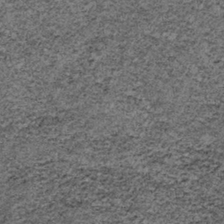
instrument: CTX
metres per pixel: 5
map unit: lHb
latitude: -37.8611
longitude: 66.9164
